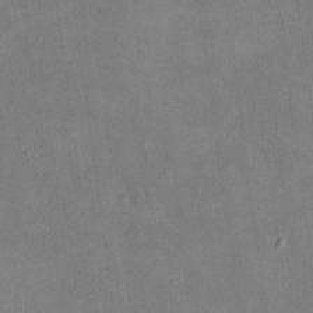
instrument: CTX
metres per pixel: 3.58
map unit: eHh
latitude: 21.7639
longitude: -62.2523
